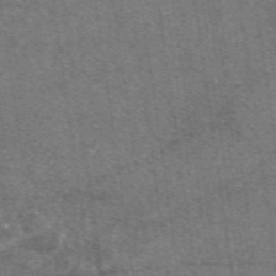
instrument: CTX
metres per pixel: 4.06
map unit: eAb
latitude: 48.1956
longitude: 115.5966
